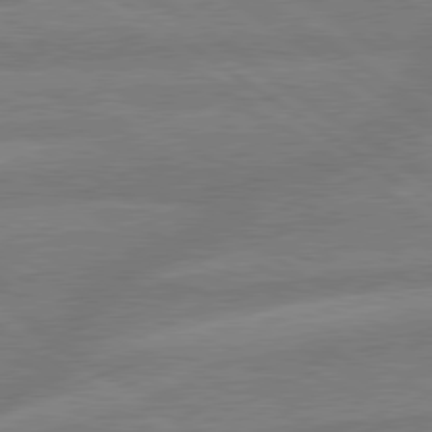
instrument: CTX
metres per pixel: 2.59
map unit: lApd
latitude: 79.5749
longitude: -164.5735
